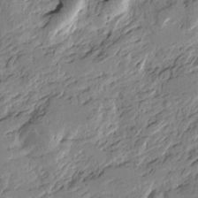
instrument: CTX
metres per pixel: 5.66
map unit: Htu
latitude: -4.2928
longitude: -177.0458
